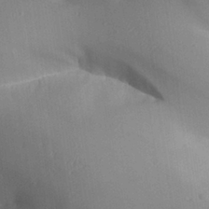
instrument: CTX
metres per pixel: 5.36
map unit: Aa
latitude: 27.3860
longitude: -129.0080
